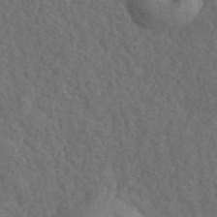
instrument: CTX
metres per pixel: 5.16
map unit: ANa
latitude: 42.4790
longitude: 52.1605
